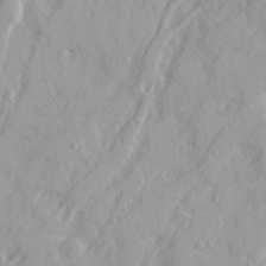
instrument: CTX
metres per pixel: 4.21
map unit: Ave
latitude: 21.4616
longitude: -130.8380
